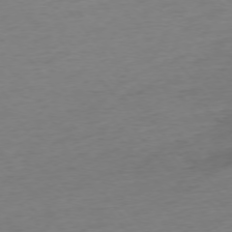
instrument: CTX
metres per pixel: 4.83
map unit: Ap
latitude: -75.5022
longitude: -64.9514
